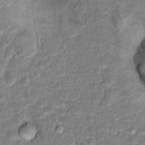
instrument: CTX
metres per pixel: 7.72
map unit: Hto
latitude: 15.2537
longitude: -38.6868
